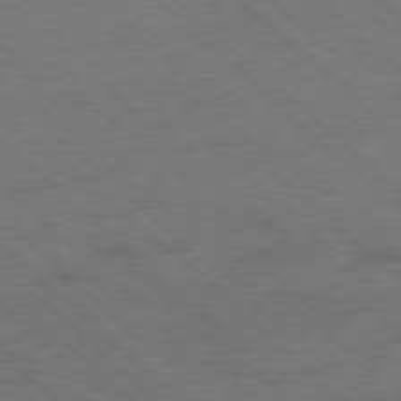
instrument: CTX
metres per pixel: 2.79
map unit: Hpe
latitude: -78.2739
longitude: 16.6330
